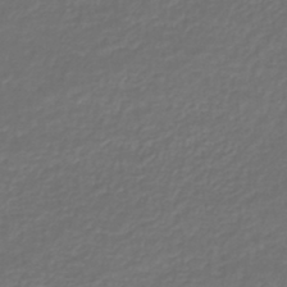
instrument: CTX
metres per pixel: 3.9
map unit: lHb
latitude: -43.7099
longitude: 70.5574
